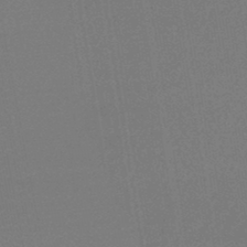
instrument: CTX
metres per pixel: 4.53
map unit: lHb
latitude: -44.5763
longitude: 64.5574
